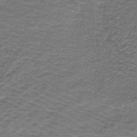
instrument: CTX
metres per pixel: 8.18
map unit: lHb
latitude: -45.0298
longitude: 57.3887
